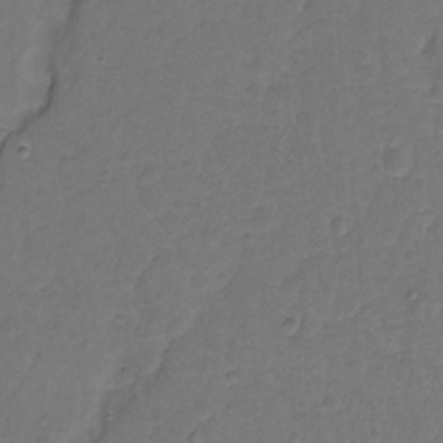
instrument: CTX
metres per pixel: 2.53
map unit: Hto
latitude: -11.3132
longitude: -38.8569
